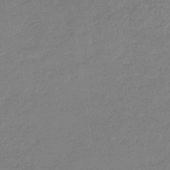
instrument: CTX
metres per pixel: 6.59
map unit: lHb
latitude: -33.5210
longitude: 69.3131
